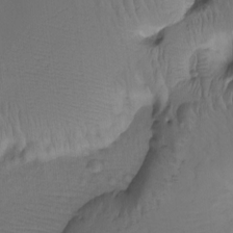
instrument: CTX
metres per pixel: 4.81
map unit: Ht
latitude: -15.8990
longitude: -49.5560
